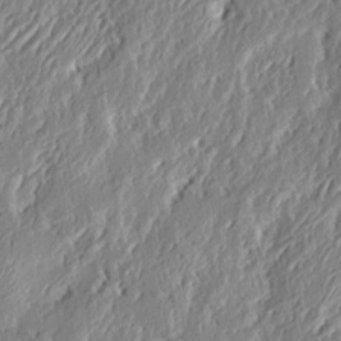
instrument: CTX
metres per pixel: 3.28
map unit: eHh
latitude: 3.4804
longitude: -77.8583
